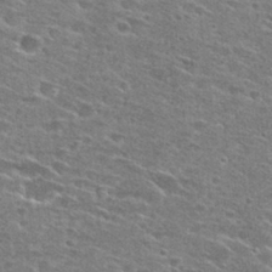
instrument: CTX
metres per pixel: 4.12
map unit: Hto
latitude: 27.9339
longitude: -46.9514
